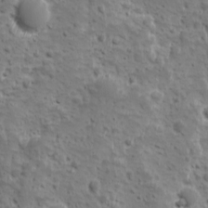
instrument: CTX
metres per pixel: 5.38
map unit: Ave
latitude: 10.5924
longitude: -104.7436
